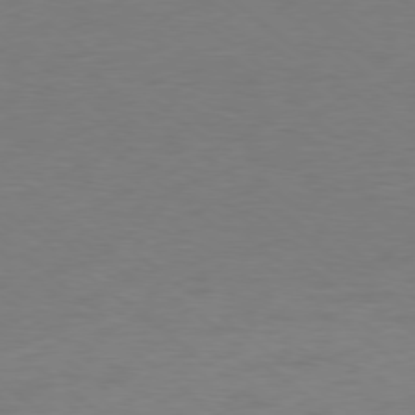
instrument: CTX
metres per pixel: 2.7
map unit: Ap
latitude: -78.5195
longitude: -68.9703
